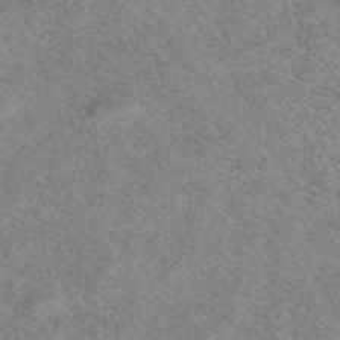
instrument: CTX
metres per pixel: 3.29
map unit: eAb
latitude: 50.1011
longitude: 108.5385
